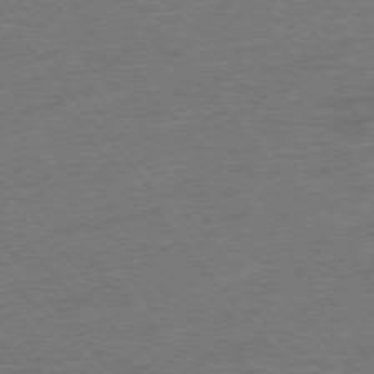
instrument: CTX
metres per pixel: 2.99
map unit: Hpe
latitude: -76.1039
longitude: -12.4223
